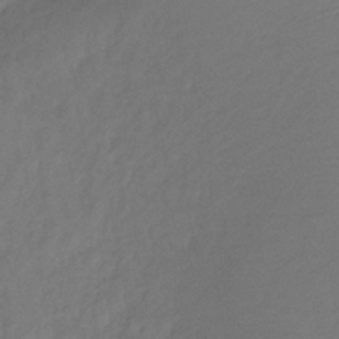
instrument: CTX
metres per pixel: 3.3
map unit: lHb
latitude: -35.4265
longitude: 71.3510
